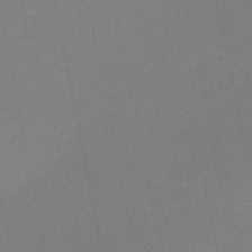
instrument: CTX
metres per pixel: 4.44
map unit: HNb
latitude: -50.9353
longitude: -52.5168
